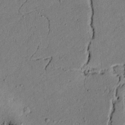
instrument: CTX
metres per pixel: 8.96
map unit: lAvf
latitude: 4.5735
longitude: 167.4454
